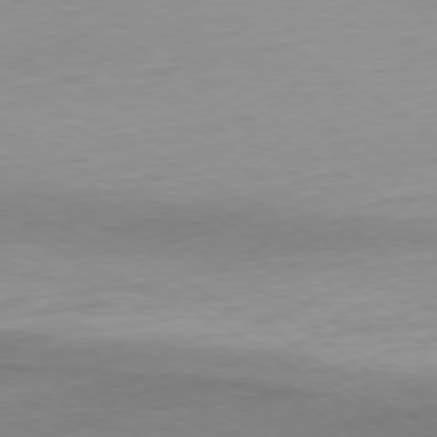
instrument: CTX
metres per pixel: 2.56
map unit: Ap
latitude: -76.5763
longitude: -75.9339
